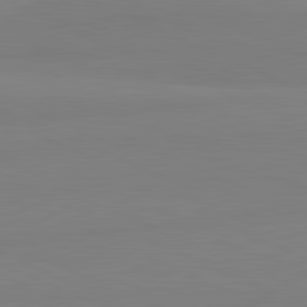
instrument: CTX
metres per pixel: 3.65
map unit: lApd
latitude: 82.0444
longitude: 178.5762
